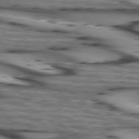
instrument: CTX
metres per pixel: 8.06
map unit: lApd
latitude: 74.1767
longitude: -64.6679
